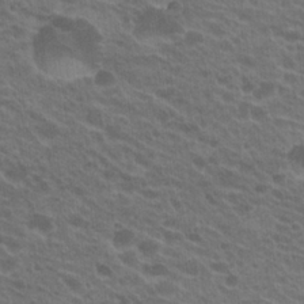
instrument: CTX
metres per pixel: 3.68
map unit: Hto
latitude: 22.6490
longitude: -37.8772
